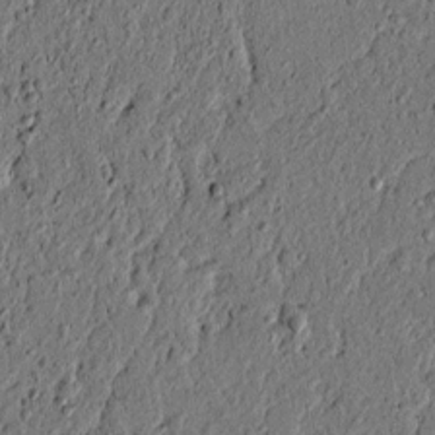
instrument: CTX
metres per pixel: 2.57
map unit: lAvf
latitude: 5.5371
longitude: 164.1039
